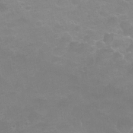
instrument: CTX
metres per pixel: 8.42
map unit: Nhu
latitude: 25.2725
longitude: -52.8947
